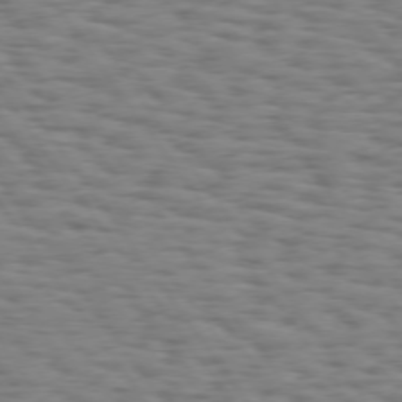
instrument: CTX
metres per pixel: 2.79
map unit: Hpe
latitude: 74.1200
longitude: -132.8758
